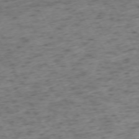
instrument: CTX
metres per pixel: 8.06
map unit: Ap
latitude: -73.1431
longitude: -70.9702
